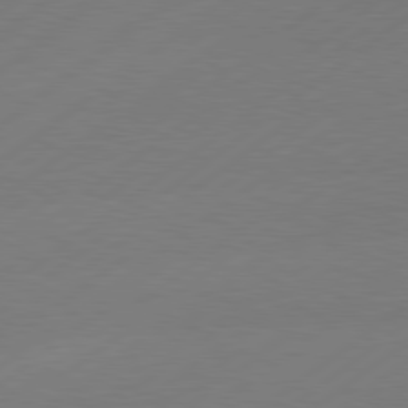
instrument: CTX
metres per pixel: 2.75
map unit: lApd
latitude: 79.4805
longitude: -131.8017
